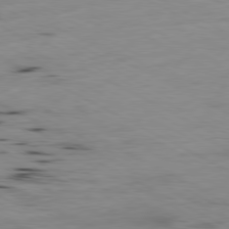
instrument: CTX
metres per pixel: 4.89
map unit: Ap
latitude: -80.8030
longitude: -92.7246
